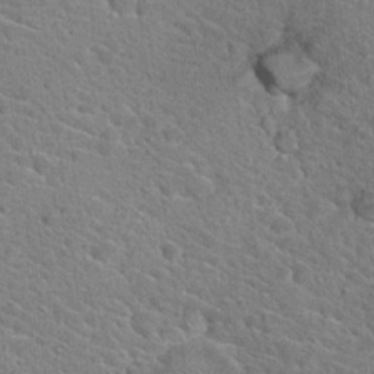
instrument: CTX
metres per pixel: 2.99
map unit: Hto
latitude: 19.4993
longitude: -33.5371
